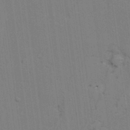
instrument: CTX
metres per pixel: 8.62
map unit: lAvf
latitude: 25.5182
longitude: -111.8206
